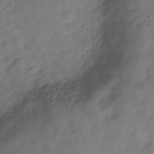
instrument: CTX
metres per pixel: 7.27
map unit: Hve
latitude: -31.1998
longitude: 92.8408
